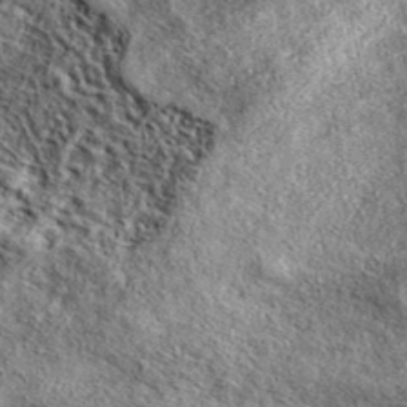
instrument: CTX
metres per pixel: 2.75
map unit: eAb
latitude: 38.7813
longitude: 109.6722
